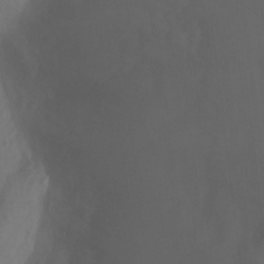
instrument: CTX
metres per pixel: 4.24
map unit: Ht
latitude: -0.7086
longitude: -32.6113
